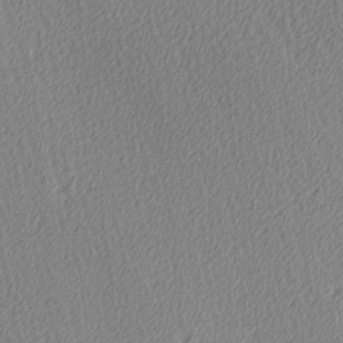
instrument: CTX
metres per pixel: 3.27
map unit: Ave
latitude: 3.7638
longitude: -113.5182
